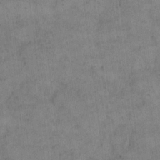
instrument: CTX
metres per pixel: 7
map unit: eHh
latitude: 14.5357
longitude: -66.8191
